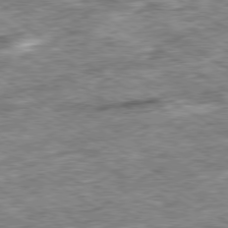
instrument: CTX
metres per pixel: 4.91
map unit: Ap
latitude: -79.8800
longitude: -74.8380
